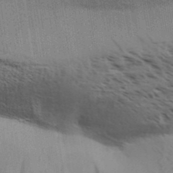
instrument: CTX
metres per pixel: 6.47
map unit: Aa
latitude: 32.3656
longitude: -140.0822
